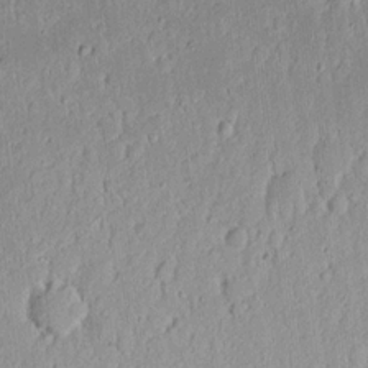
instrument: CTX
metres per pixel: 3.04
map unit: eHh
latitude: 16.5546
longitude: -73.1593
